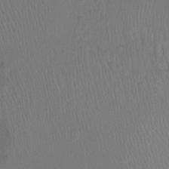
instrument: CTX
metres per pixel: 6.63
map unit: Ht
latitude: -2.3873
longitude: -17.9339
